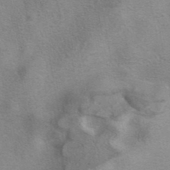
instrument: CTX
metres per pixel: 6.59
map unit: eAb
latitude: 41.3670
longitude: 103.1998
